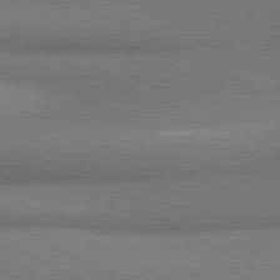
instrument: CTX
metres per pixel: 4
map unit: lApd
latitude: 80.9136
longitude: 163.5777
